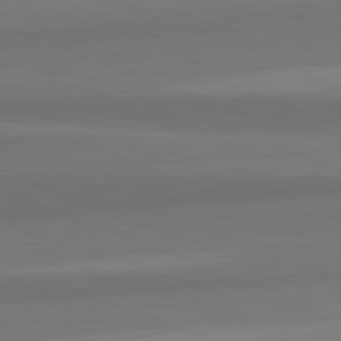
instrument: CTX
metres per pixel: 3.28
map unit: lApd
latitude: 82.2333
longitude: 176.5007
